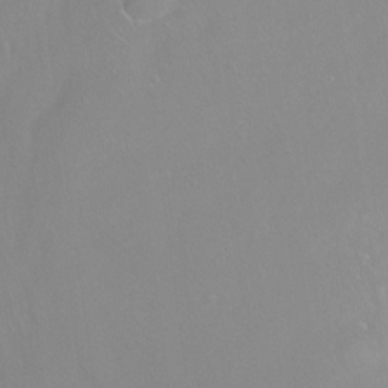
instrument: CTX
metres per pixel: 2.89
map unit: Ht
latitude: -14.6897
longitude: -42.8569
